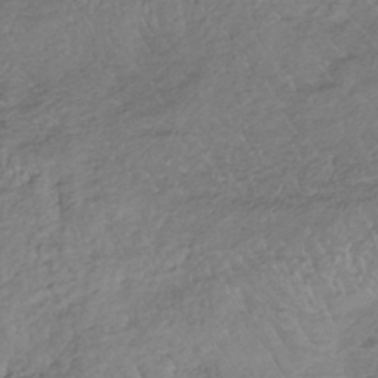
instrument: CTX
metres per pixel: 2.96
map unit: lHb
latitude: -35.2754
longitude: 67.9178
